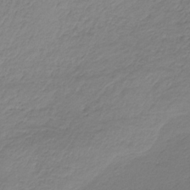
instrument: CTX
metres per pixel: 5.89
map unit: HNb
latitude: -33.7856
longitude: 64.1228
